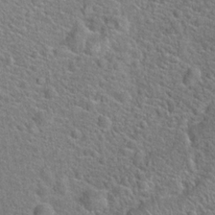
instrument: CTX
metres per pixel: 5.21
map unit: Hto
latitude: 20.1956
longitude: -44.4790
